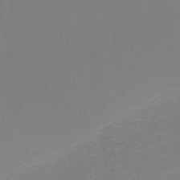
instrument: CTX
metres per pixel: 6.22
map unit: HNb
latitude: -50.9353
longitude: -50.2333
